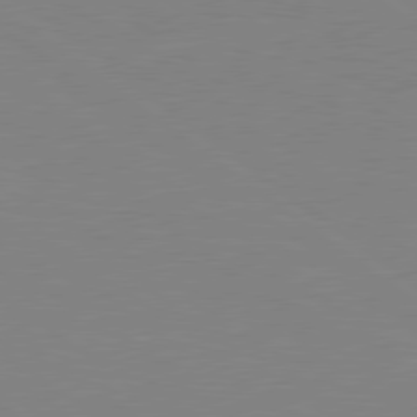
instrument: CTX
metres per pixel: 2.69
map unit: Hpe
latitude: 79.0648
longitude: -124.3845
